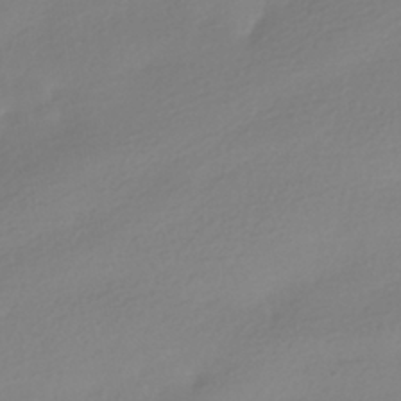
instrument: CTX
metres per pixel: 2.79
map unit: HNhu
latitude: -40.7652
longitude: 96.8219
